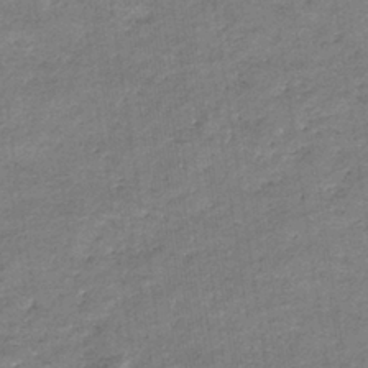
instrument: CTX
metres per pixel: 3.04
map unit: eHb
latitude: -36.6518
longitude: 77.2754
